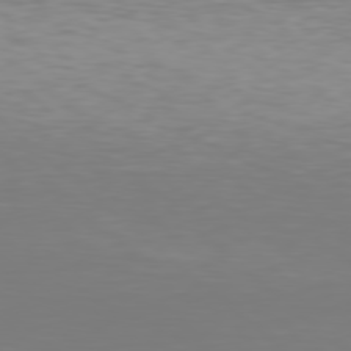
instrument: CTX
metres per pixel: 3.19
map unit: Hpe
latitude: 78.3468
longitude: -134.8947
